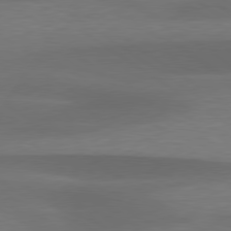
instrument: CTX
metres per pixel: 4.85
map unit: lApd
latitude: 79.3482
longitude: -91.1592
